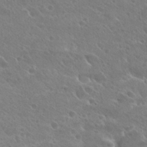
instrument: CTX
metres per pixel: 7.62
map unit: Hto
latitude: 27.2159
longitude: -39.8205
